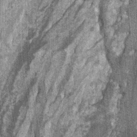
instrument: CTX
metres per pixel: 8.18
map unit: Ht
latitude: 0.0255
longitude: -17.6504
